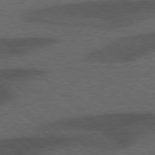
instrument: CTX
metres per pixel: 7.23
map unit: Hpe
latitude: 77.4237
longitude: -153.6505
